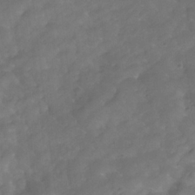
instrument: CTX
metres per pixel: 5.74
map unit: Hve
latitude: -32.0472
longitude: 94.9352
